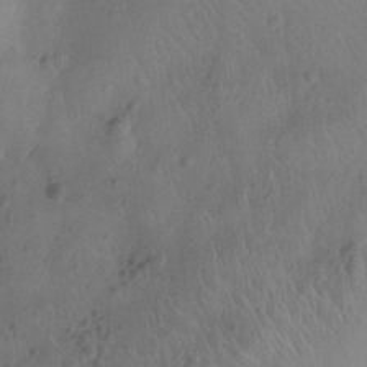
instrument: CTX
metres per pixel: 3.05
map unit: Ht
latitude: -9.9178
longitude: -22.5168
